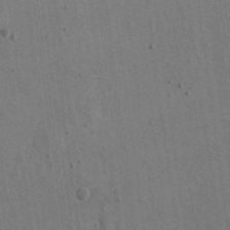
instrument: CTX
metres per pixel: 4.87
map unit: eHh
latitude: 15.9717
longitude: -68.5357
